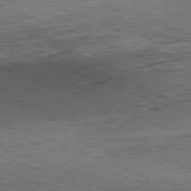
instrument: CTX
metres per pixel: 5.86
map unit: Hpe
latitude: -82.0850
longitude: 13.4455
